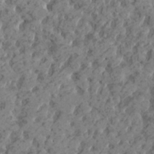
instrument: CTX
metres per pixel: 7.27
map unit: HNhu
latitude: 1.0080
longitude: 7.2754
